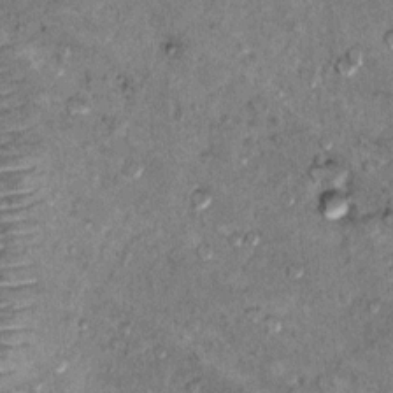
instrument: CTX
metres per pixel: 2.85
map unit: Hto
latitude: 10.1767
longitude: -36.6679
